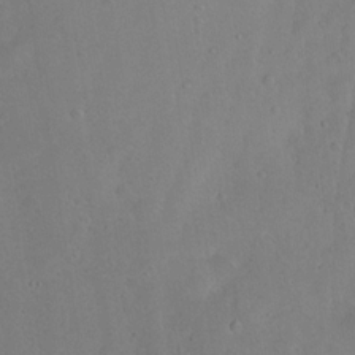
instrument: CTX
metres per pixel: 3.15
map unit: lAvf
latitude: 8.6680
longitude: 169.2187
